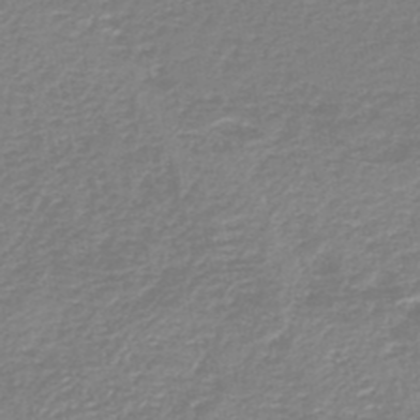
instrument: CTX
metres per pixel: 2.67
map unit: HNb
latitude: -46.2739
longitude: 52.2361
